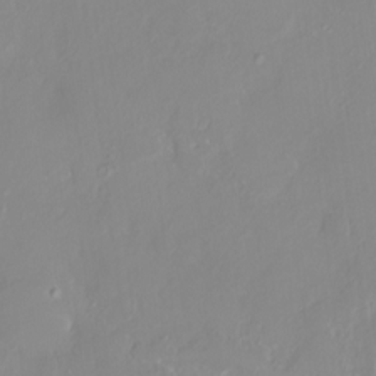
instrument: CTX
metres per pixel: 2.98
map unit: HNhu
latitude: 3.8961
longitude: 7.6722
